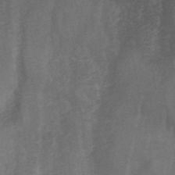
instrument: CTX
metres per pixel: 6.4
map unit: ANa
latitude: 45.4237
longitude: 27.2375
